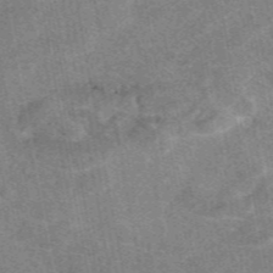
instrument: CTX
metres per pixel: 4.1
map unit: eAb
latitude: 48.2900
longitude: 121.6155
